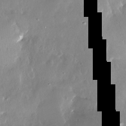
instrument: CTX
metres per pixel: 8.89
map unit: Nhe
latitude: -27.7666
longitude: -110.1767
